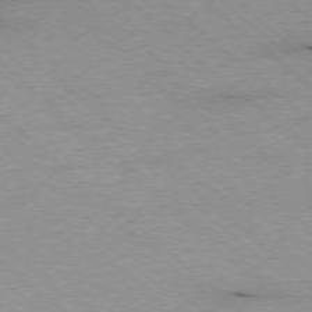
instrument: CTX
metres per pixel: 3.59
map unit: Ap
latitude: -77.7100
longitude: -85.6505
